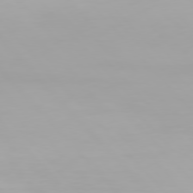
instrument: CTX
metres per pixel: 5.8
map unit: Hpe
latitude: 76.5545
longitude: -135.0836
